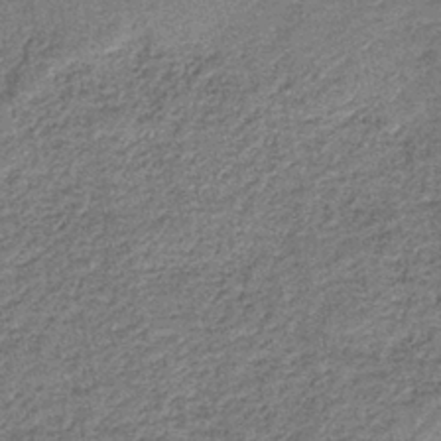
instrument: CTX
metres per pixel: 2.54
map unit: HNb
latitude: -39.8800
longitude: 50.2173
